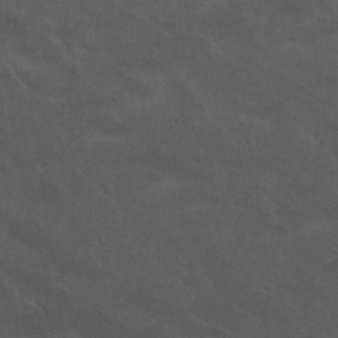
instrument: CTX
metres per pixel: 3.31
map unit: Nhu
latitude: 29.9906
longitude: -51.5182
